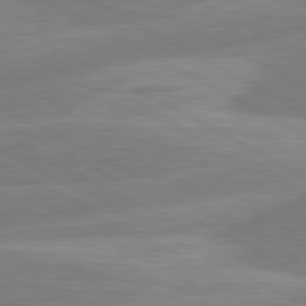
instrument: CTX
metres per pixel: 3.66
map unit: lApd
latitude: 80.9703
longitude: -168.1389
